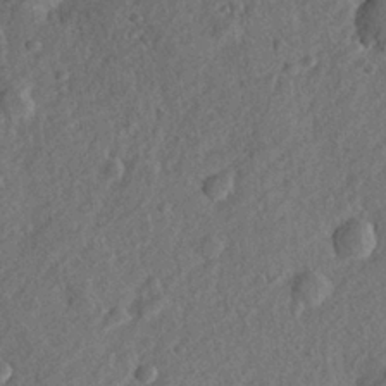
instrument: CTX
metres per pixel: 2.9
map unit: lHvf
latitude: 23.5749
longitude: 144.1984
